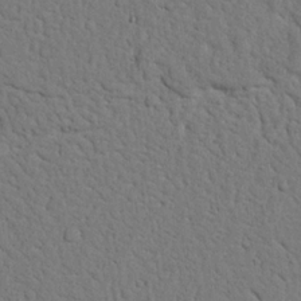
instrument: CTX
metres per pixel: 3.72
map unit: Nhu
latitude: 21.2726
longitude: -76.8191
